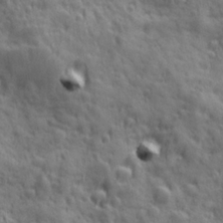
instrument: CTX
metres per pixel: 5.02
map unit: Ave
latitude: 19.2726
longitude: -132.4034
